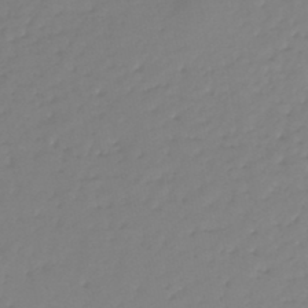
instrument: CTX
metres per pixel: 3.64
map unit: lHb
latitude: -46.2172
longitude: 62.5007
